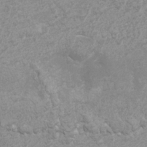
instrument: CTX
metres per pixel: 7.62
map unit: eHh
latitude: -4.5196
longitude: -74.6679
